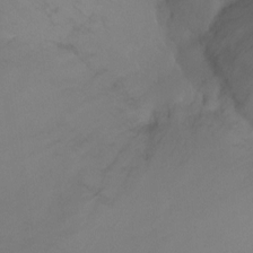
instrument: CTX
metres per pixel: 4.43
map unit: Ht
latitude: -7.5021
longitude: -32.0255
